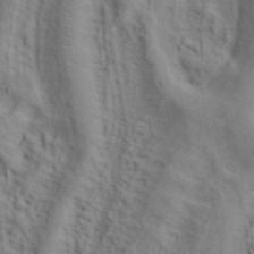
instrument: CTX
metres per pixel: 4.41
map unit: ANa
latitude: 42.2145
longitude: 55.3699
